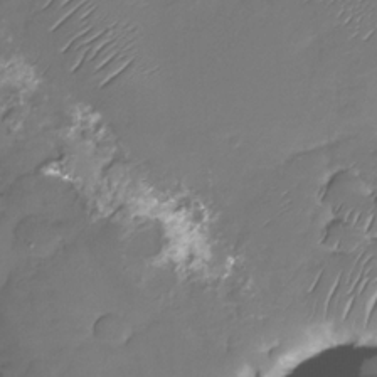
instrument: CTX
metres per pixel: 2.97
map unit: Nhu
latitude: -29.3132
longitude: -61.4048
